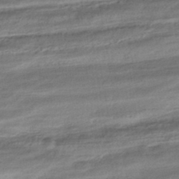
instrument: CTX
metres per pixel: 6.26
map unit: HNhu
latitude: -42.2739
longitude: 104.3684
